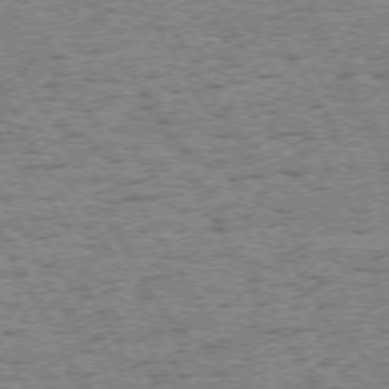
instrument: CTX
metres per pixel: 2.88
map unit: Hpe
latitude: 72.4790
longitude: -127.3293
